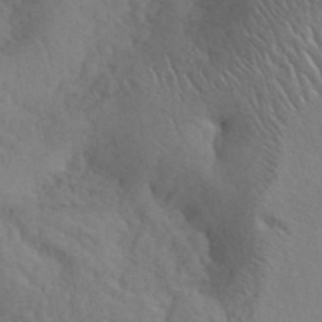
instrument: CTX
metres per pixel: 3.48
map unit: ANa
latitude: 41.7071
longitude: 53.5021
